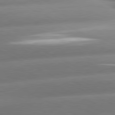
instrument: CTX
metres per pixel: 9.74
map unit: lApd
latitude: 80.6113
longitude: -159.6127
